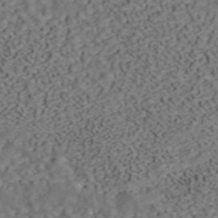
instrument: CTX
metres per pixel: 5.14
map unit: ANa
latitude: 42.8569
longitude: 34.0094
